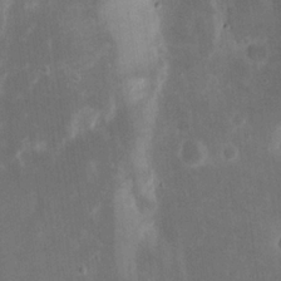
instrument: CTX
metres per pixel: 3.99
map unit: eHh
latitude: 20.2523
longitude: -70.4034
